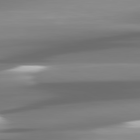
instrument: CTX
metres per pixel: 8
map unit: lApd
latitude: 81.7450
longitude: -141.4426
